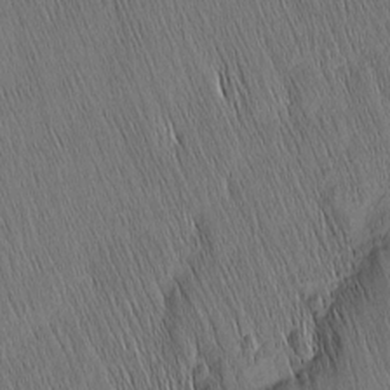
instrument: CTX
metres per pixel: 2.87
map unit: Nhu
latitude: -5.1053
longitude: -151.4804
